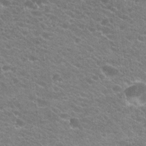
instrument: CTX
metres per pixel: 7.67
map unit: Hto
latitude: 23.7261
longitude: -35.5182
